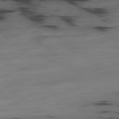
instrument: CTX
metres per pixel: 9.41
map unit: Ap
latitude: -79.8989
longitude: -62.5924
